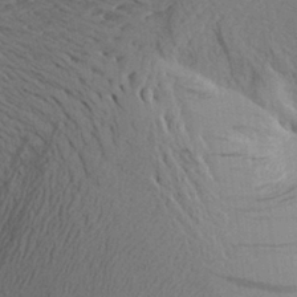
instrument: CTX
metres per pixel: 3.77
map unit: Aa
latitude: 27.7072
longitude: -145.0080
